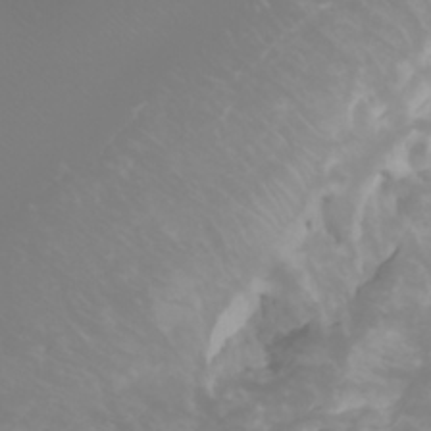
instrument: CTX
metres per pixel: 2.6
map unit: Htu
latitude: -0.6141
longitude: -76.0255
